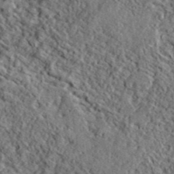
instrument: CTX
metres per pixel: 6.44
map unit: lHvf
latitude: 41.2536
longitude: -88.9325
